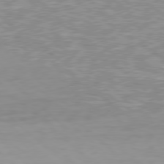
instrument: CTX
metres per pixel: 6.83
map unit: Hpe
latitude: 78.5735
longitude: -171.4615
